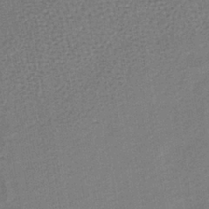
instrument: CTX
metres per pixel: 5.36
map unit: lHb
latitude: -38.0094
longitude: 59.7855
